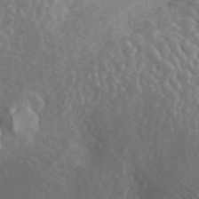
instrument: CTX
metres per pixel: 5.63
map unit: ANa
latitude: 45.8772
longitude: 24.7274
